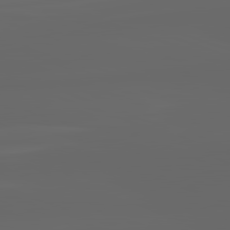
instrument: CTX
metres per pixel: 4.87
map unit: lApd
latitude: 82.1199
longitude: -169.4993
